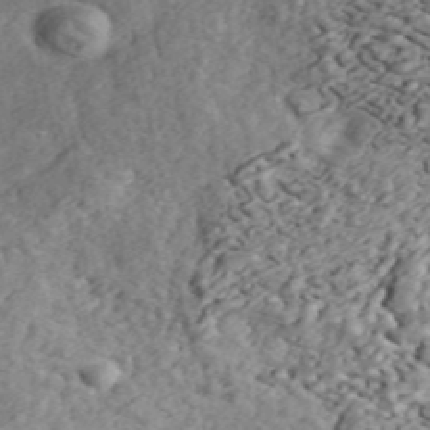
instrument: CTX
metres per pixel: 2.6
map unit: ANa
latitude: 44.4979
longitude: 46.6329
